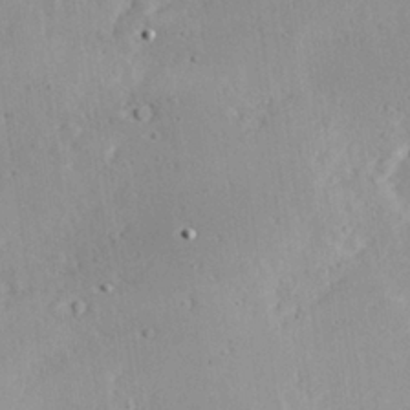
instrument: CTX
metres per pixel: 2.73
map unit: Hve
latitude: 25.8394
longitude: -94.4223
